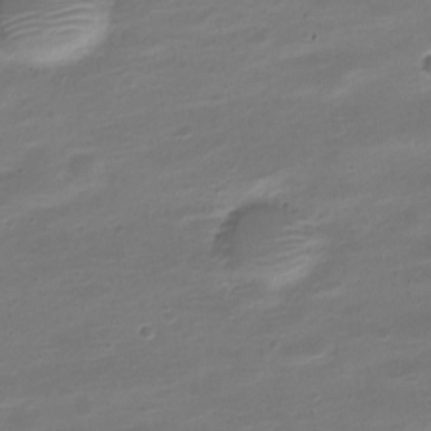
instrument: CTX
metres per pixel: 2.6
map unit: Nve
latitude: -21.3131
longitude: 105.4265
